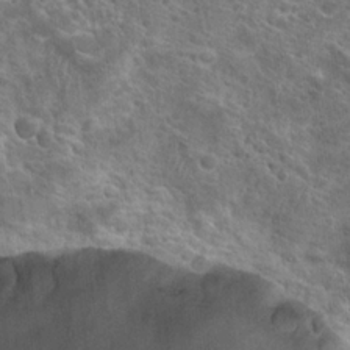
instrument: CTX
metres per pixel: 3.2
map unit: Hto
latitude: 21.3482
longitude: -41.7638
